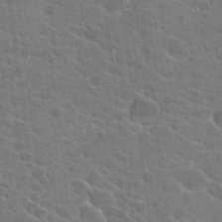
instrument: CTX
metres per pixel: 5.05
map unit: Hto
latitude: 22.9892
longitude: -39.5182
